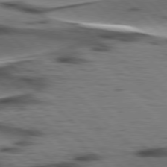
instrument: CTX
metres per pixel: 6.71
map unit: lApd
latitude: 77.4993
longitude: -48.7624
